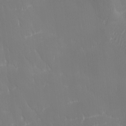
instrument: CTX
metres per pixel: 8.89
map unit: Ave
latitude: 2.1011
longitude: -113.6316
